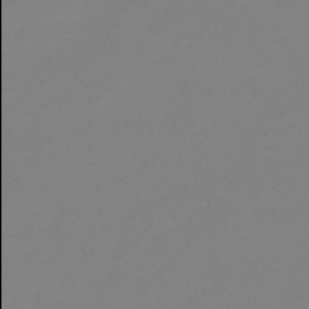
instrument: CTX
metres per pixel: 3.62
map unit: eHb
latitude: -45.8045
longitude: 86.0094
